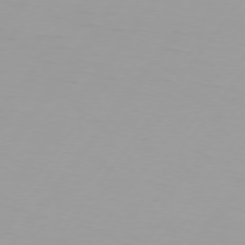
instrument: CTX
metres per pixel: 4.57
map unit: Hpe
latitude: 75.4804
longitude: -125.2159
